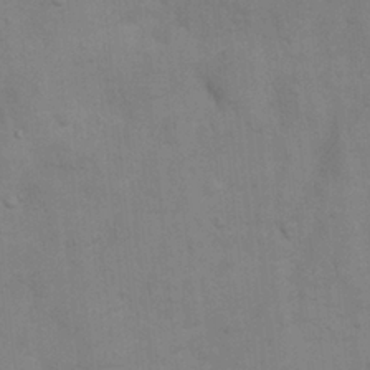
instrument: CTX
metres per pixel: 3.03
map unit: Nhu
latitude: 6.1011
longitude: -24.0633
